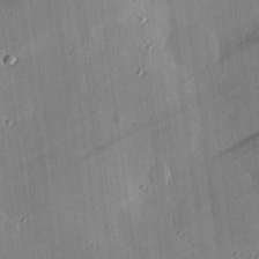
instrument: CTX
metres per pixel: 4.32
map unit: eHh
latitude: 24.2144
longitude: -91.0270
